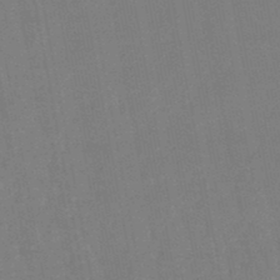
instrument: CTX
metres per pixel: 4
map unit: eHb
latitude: -46.6140
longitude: 78.6896
